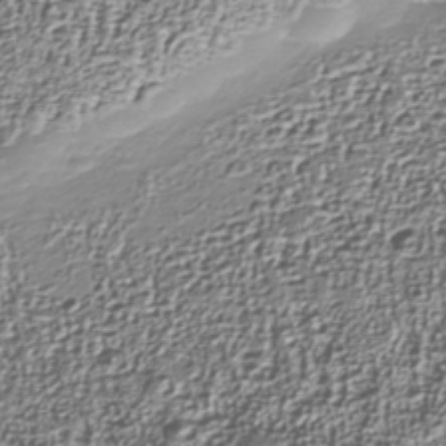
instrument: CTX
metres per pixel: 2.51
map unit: Nhu
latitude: -40.0472
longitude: -86.1389
